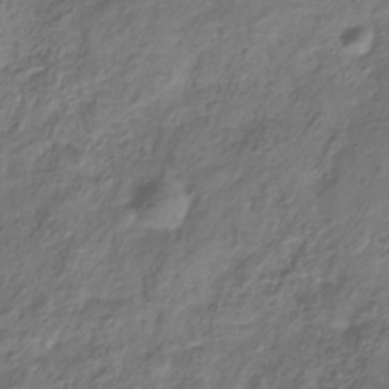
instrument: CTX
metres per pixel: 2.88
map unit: Hve
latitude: -33.4077
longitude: 91.1620
